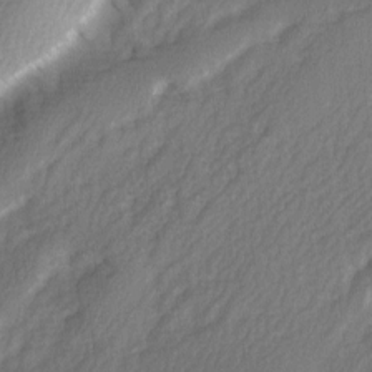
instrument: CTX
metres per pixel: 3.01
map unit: Ave
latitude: 2.4979
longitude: -110.6113
